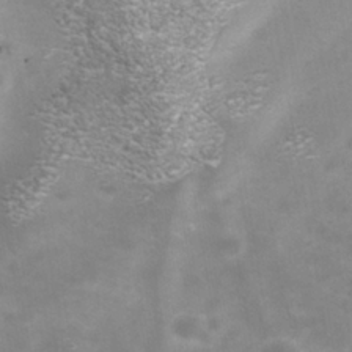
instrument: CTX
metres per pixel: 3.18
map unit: Nhe
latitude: -37.8233
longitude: -112.8191
